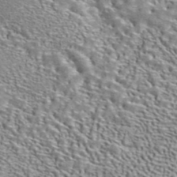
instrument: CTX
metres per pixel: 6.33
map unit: ANa
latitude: 40.9513
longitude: 17.7856
